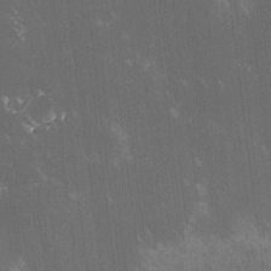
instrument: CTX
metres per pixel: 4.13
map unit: lHvf
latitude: -13.9178
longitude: -103.2915
